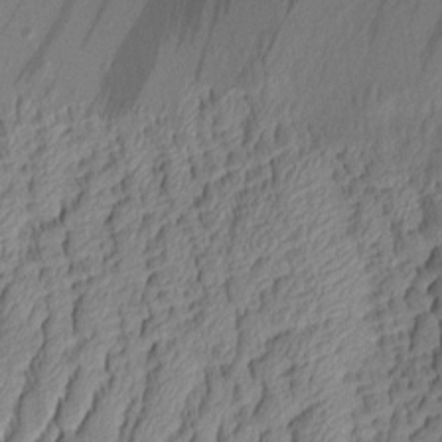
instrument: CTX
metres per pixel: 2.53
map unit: Aa
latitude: 7.9528
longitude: -128.7813
